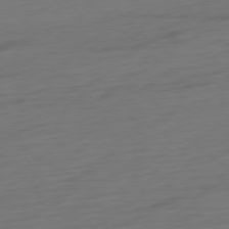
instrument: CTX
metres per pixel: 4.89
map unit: Ap
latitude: -78.0850
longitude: -78.0255
